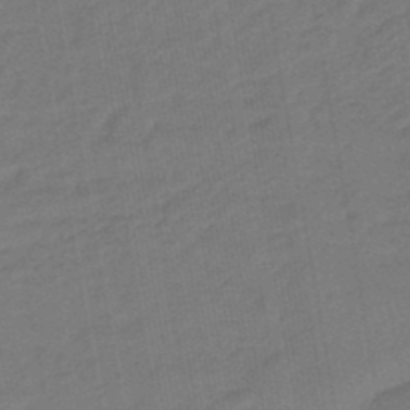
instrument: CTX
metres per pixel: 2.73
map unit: eHb
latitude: -46.9541
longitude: 88.1794
